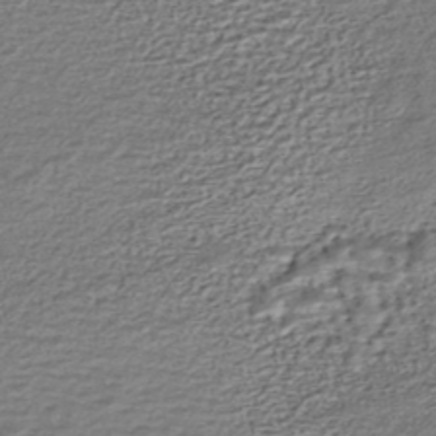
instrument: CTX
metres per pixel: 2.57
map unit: HNhu
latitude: -45.3699
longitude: 106.2173
